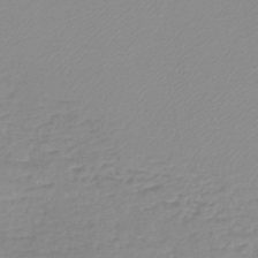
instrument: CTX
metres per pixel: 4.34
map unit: lHb
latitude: -44.9920
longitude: 66.2550
